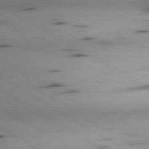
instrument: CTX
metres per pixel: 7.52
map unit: lApd
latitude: 80.3278
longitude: 163.5210
